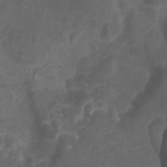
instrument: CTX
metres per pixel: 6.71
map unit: Htu
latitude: 3.6883
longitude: -20.5546
